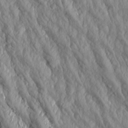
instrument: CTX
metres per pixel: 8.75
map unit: Aa
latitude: 17.6883
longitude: -146.2523
